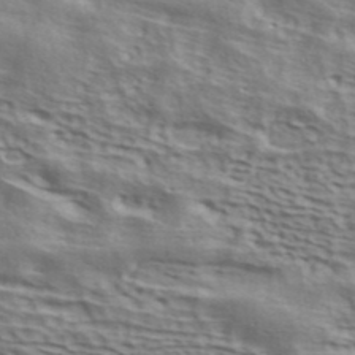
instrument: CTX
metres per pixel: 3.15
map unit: ANa
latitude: 41.7828
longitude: 50.1227
